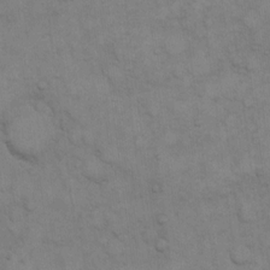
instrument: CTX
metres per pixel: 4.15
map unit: eHh
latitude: 15.7639
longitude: -66.4790
